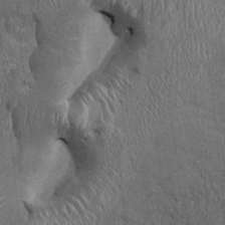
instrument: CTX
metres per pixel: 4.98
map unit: Ht
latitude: -0.9731
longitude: -13.9339
